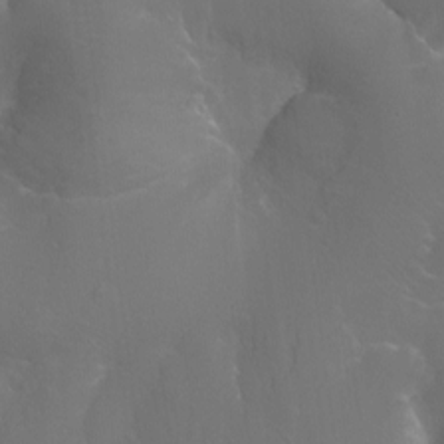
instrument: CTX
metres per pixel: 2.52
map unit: Ht
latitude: -11.5399
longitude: -44.6490
